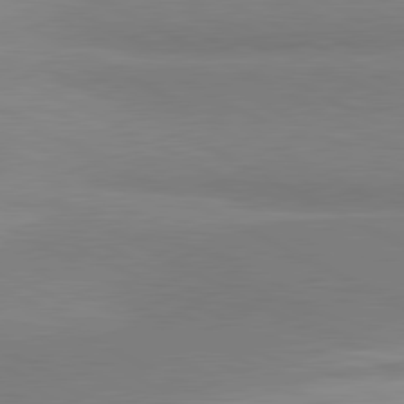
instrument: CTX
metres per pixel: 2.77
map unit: lApd
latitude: 81.3104
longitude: 158.3306
